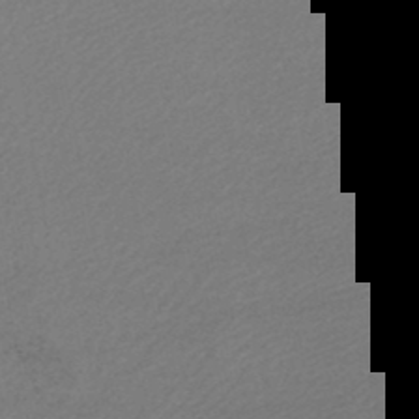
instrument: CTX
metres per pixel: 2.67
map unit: lHb
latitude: -46.8786
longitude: 67.8989
